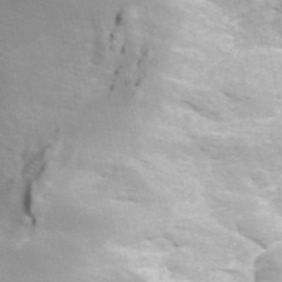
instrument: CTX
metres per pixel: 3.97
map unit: ANa
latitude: 45.0080
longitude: 30.5762
